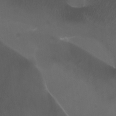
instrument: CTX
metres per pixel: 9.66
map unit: Htu
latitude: -4.8975
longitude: -88.0444
